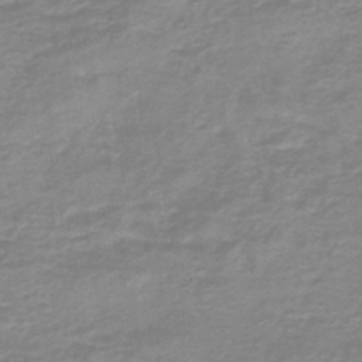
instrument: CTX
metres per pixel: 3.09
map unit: eHb
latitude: -45.4643
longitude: 82.9542
